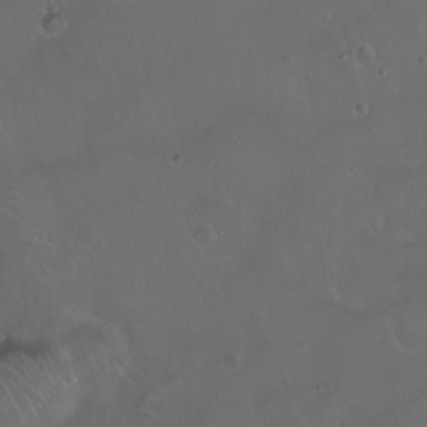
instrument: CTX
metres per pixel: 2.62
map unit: eHh
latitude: 0.8758
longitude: -54.2900
